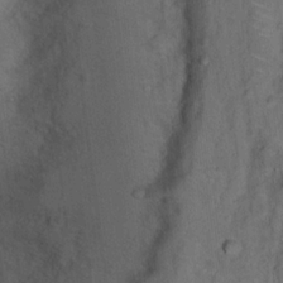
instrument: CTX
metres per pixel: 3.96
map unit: Hto
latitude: 15.8773
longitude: -36.6491
